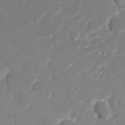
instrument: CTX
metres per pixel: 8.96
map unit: Nhu
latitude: 22.2711
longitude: -63.6505
